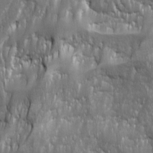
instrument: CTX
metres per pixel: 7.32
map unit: Ave
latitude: 15.9339
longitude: -134.8758
